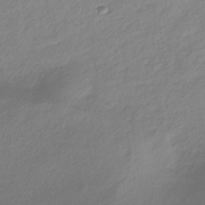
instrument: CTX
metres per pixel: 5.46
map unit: HNhu
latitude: -40.9919
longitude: 93.8611
